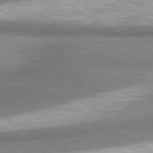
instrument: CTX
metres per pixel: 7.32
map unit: lApd
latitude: 80.5924
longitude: 164.5385
